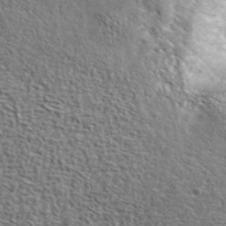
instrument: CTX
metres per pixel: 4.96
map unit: ANa
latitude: 41.4993
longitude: -86.8380
